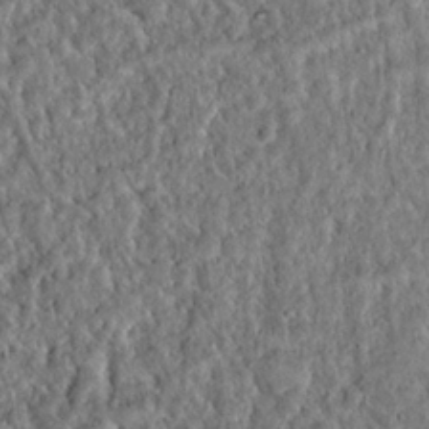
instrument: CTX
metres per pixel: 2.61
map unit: Hto
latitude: 15.9906
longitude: -35.4426
